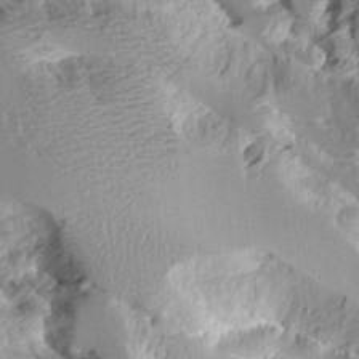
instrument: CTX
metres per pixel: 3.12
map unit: Aa
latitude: 11.3482
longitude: -126.2145
